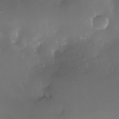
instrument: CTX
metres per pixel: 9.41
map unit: Nhe
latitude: -31.8800
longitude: -117.4993
